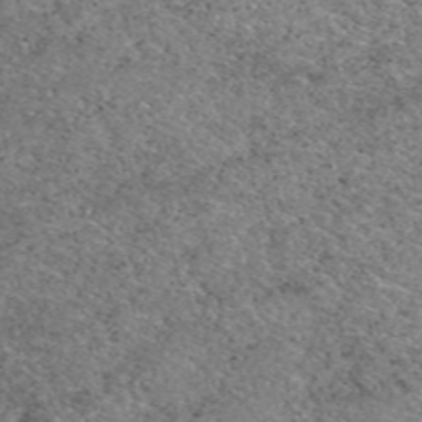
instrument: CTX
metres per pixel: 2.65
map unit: eAb
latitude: 49.9339
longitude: 113.2376
